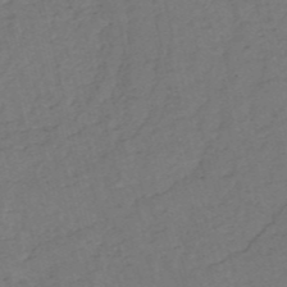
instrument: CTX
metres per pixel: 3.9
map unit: HNb
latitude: -53.1998
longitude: -48.3656
